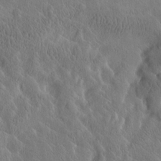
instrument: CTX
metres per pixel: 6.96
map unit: Htu
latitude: -2.5573
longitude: 167.9745
